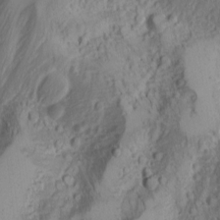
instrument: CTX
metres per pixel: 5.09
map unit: Nhu
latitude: -4.8597
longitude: -86.1011
